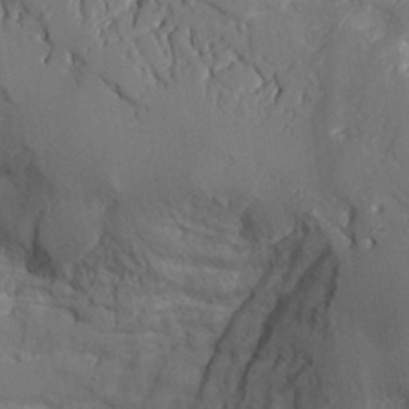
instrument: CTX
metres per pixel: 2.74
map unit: Aa
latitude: 26.7435
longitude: -130.9892
